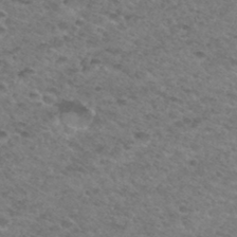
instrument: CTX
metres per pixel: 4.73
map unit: Hto
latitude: 33.9150
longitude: -49.1403
